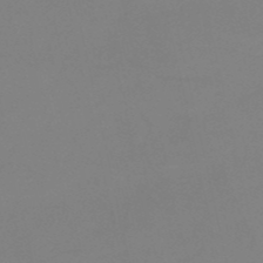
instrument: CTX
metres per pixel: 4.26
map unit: HNb
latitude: -51.1053
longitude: -46.3657
